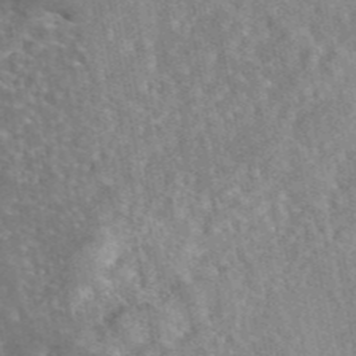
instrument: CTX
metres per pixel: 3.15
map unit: eAb
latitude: 45.4993
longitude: 107.0487
